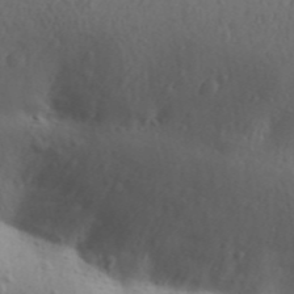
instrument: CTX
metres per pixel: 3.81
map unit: Aa
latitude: 30.7813
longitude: -146.4412
